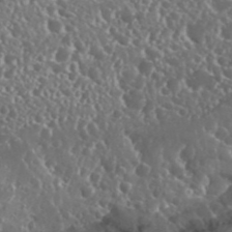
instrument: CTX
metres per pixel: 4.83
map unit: Nhu
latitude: 25.3859
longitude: -58.4601
